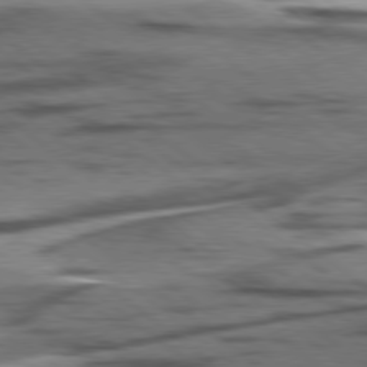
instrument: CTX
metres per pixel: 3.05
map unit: lApd
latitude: 78.5168
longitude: -50.8569
